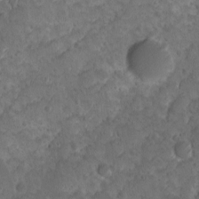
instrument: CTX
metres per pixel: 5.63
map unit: Ave
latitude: 10.3278
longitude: -105.4805
